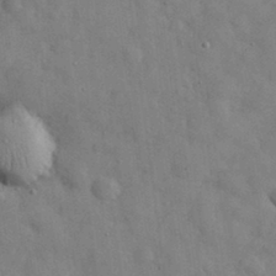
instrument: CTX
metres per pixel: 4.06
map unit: eHh
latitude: 30.8569
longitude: -71.6505
